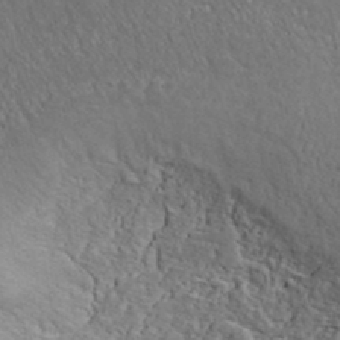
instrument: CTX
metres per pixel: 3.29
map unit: ANa
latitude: 37.3293
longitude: 16.0472
